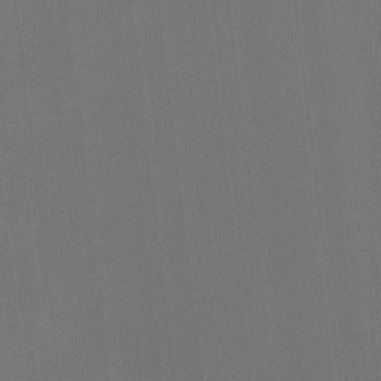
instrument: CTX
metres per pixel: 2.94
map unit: Ht
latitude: -10.3684
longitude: -38.5168
